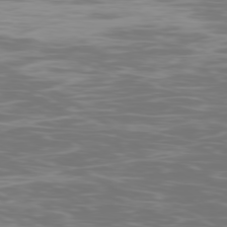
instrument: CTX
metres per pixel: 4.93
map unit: Ap
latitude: -79.2376
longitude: -102.8947
